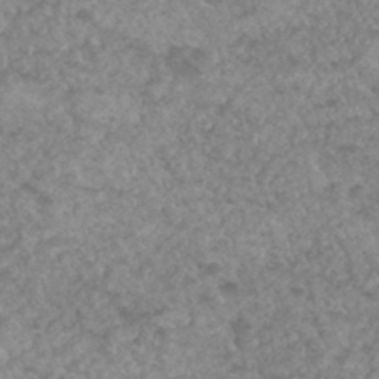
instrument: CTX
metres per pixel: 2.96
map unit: Hto
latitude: 33.3104
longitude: -49.6883
